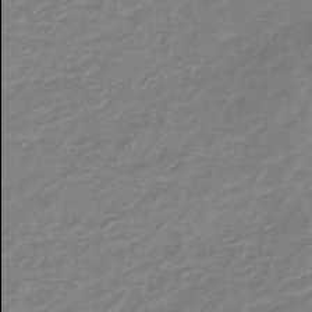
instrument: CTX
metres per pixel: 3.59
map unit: eHb
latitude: -45.0109
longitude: 82.0094
